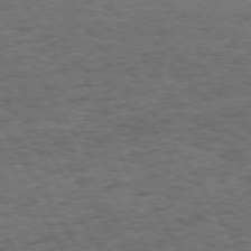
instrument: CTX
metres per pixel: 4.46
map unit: Hpe
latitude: 72.6302
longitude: -128.0633
